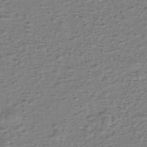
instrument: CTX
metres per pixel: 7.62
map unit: eHh
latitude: -39.6722
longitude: -28.3467
